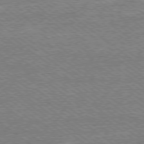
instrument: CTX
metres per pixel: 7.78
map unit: Ap
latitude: -79.3509
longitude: -82.3845
